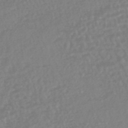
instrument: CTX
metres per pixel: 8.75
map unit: HNhu
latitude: -48.0850
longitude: 101.6343
